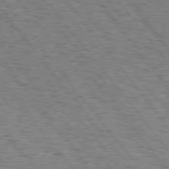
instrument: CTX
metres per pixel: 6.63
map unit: Hpe
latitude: 75.8583
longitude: -149.4426
